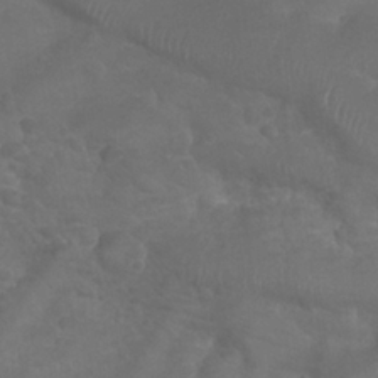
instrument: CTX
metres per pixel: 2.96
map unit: Nhu
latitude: 24.8380
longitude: -52.3656
